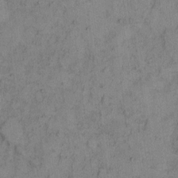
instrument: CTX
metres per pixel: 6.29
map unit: Hto
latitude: 8.6113
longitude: -58.9325
